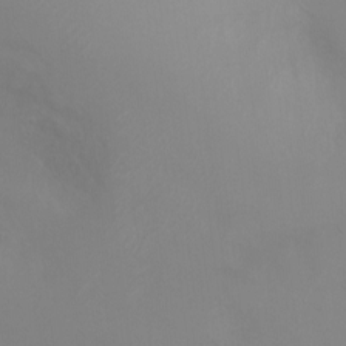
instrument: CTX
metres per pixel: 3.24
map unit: Ht
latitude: -5.2187
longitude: -24.7435
